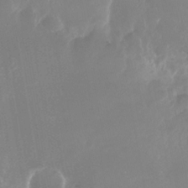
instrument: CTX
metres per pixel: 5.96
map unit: Nhu
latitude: -23.7289
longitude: -73.4049
